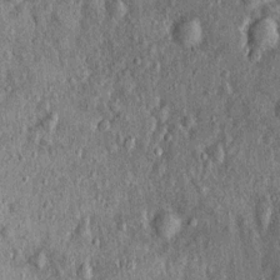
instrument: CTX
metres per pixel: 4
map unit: Nhu
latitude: 0.6868
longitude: -16.3089
